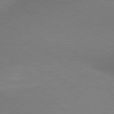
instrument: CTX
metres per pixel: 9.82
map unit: lApd
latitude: 79.8773
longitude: 179.1431
